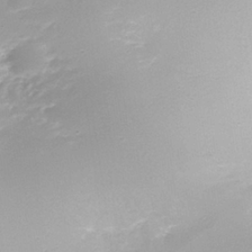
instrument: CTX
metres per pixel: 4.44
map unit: Nhe
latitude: -39.1431
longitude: -116.7435
